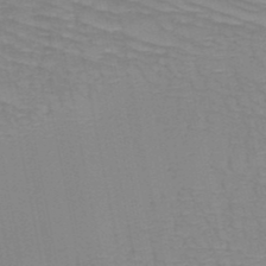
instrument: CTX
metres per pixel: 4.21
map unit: HNb
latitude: -49.0865
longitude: -50.2144
